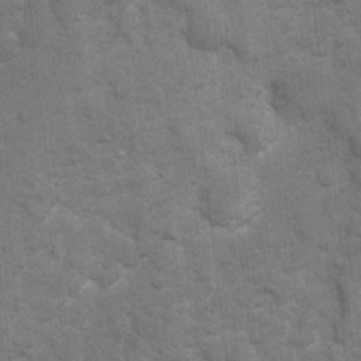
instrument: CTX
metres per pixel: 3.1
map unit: Ht
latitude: 4.2900
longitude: -22.5357
